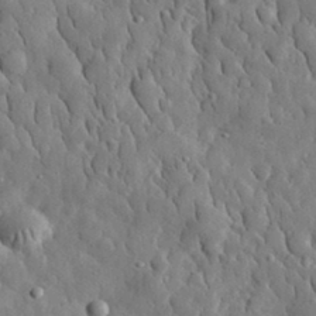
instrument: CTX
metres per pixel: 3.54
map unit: eHh
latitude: 31.9717
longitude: -73.6694
